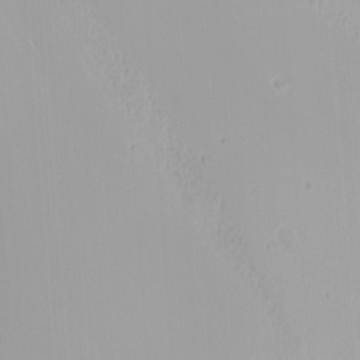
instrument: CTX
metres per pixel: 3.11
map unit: Nhu
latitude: -5.1431
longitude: -91.9906
